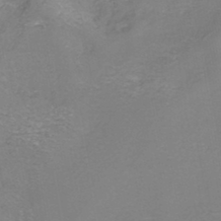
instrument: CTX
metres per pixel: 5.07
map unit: Nhe
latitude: -45.3132
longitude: 152.7841
